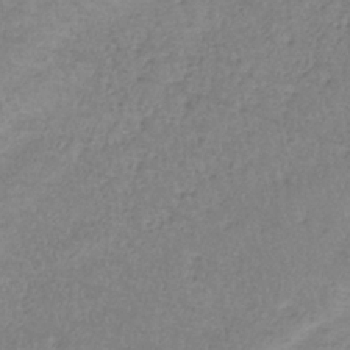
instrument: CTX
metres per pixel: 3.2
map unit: lHb
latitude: -34.8408
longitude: 71.6722
